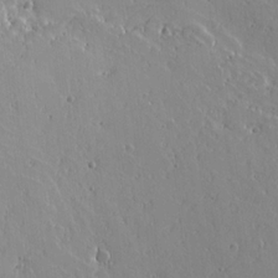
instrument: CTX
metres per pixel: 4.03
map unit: lAvf
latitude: 15.8584
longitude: -126.5924
